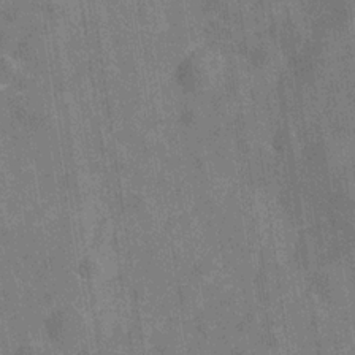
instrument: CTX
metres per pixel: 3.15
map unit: Hve
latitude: -29.7289
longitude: 92.4818
